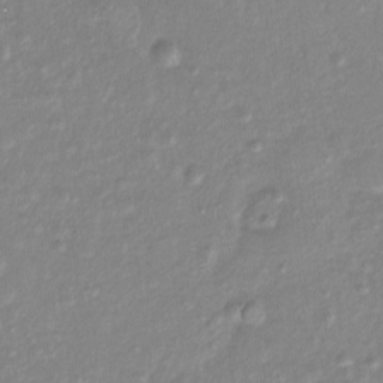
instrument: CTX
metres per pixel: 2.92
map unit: Ht
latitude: -13.6344
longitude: -58.1011
